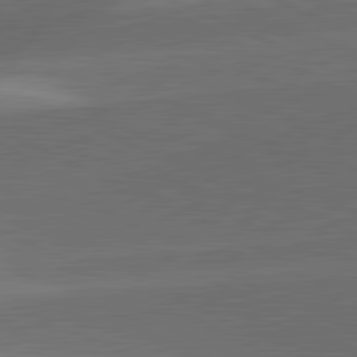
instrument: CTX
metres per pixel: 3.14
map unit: lApd
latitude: 81.7072
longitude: 127.1431
